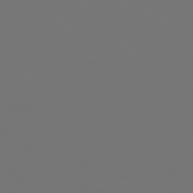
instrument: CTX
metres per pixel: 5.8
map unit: Hpe
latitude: 76.0633
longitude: -135.3670
